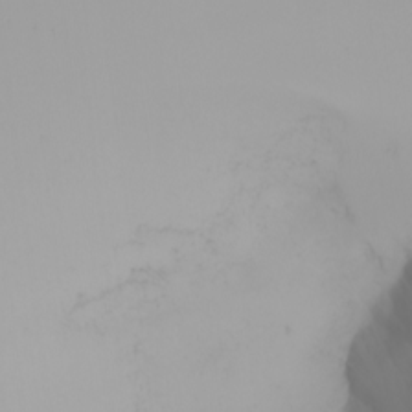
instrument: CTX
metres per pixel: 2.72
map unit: Nhu
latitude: -4.8597
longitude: -93.4237
